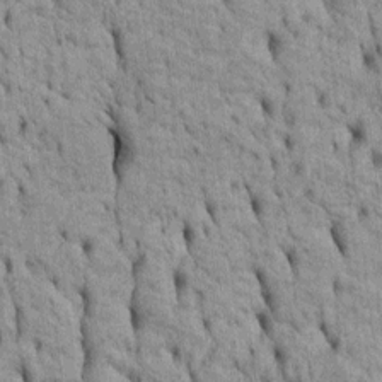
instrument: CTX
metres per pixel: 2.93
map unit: Htu
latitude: -5.2942
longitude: 152.5762
